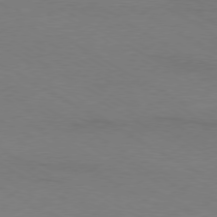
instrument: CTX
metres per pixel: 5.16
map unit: Ap
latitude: -79.5588
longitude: -83.3292
